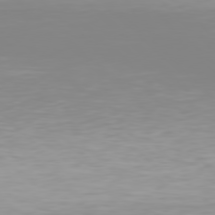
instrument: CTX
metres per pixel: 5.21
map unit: Hpe
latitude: 77.6505
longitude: -173.6127
